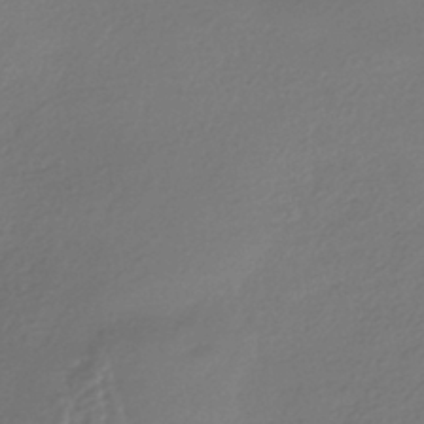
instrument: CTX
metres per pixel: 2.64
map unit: HNhu
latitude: -42.4440
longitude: 95.0675
